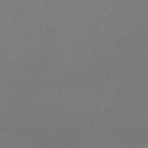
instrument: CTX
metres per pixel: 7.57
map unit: lHb
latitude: -38.1417
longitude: 73.2376
